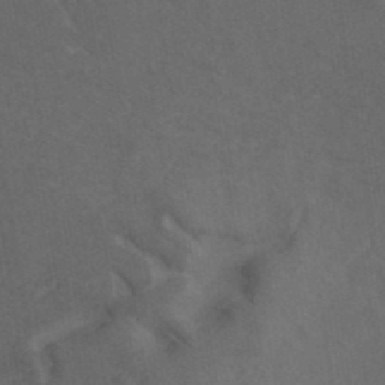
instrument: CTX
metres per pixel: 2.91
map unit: ANa
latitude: 39.2915
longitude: 29.3132
